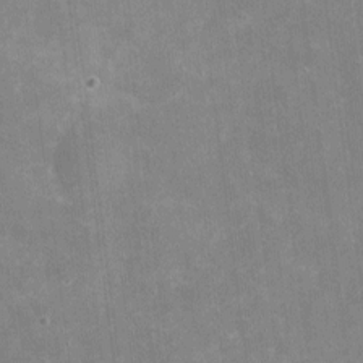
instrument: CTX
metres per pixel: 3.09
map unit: eHh
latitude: 4.3278
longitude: -66.8758
